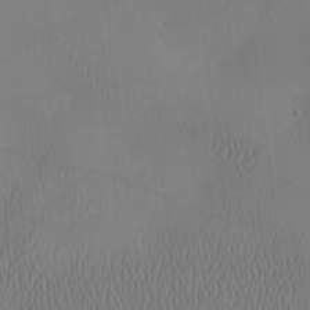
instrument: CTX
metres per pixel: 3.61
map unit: eHh
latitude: -3.7855
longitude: 16.1795
